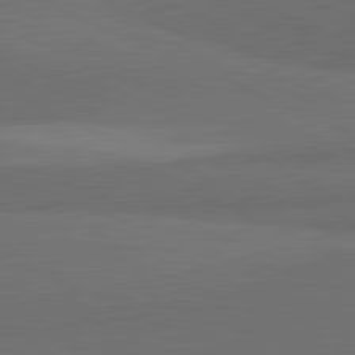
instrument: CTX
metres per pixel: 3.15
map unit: lApd
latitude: 81.9150
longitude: 156.9164
